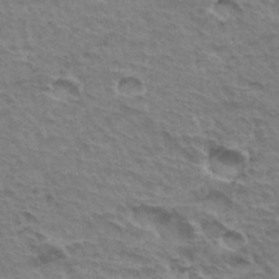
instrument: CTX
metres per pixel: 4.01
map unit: Hto
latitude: 35.5182
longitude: -43.8961
